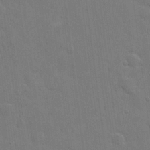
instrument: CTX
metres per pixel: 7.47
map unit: eHh
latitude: 21.9150
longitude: -62.5546
